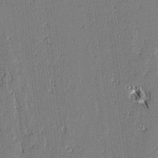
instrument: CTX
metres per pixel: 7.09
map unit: lAvf
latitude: 1.6882
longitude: -106.6679
